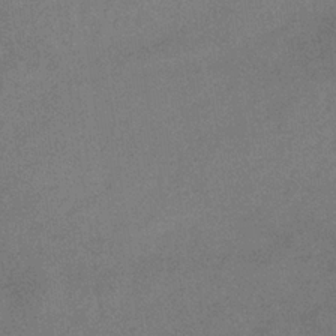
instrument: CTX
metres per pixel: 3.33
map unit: eHb
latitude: -33.3510
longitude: 67.9367
